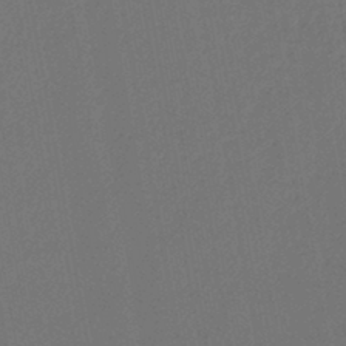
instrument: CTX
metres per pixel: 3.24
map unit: lHb
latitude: -43.5399
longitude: 68.3684
